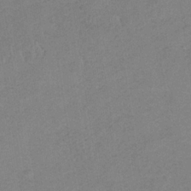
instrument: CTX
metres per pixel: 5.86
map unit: HNb
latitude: -33.8423
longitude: 59.1809
